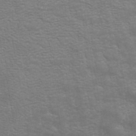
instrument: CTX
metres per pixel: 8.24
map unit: ANa
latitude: 43.1592
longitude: 14.2740
